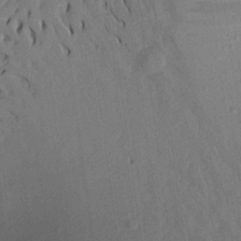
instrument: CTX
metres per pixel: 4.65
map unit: Aa
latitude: 21.2348
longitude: -143.2348
